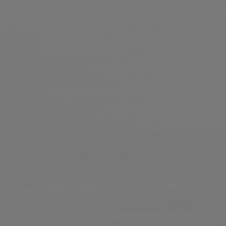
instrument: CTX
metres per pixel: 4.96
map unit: lApd
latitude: 81.1592
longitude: -148.5357
